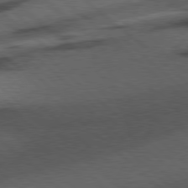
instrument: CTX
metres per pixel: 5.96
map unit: Hpe
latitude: 78.3279
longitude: -153.8584
